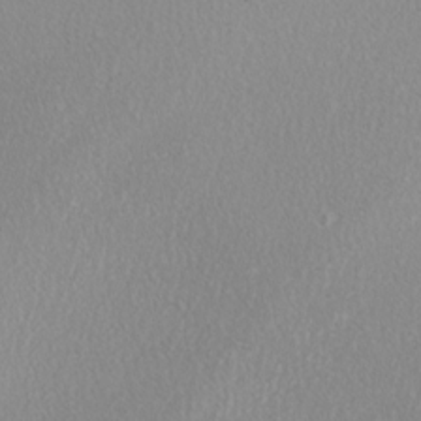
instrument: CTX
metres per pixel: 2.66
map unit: Nhu
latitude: -8.4062
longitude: -94.5735
